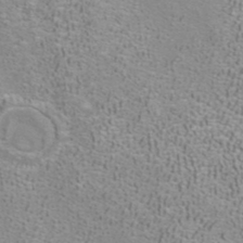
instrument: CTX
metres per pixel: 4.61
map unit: ANa
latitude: 40.1010
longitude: 21.3887
